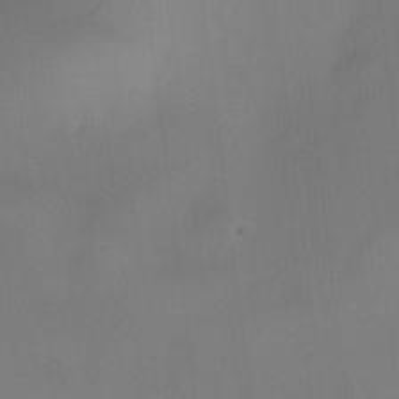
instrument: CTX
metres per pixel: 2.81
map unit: HNhu
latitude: 9.1214
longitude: 9.8989
